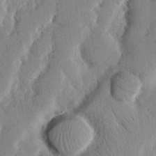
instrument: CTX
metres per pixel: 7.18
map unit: Nhu
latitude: 19.7638
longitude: -74.8380
